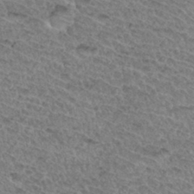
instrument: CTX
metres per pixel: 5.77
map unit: Hto
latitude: 32.5735
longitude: -47.8395
